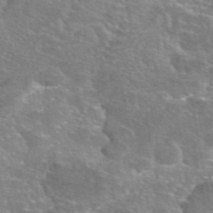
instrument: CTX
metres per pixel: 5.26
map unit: eAb
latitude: 45.7638
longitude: 106.0850
